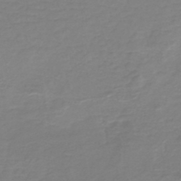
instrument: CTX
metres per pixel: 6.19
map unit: HNb
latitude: -46.3117
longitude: 52.6329
